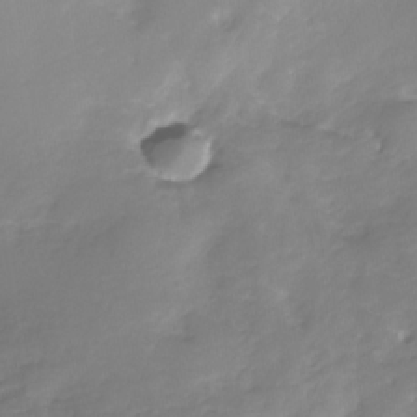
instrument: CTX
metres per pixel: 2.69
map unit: Nhe
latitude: -32.7652
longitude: -92.1955
